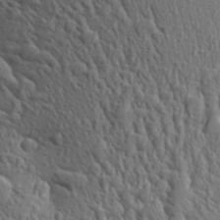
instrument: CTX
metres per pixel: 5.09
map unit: Aa
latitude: 26.6302
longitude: -144.3467
